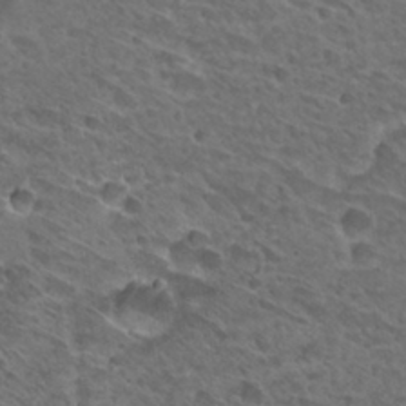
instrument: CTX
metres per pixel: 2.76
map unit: Hto
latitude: 29.1403
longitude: -39.0647
